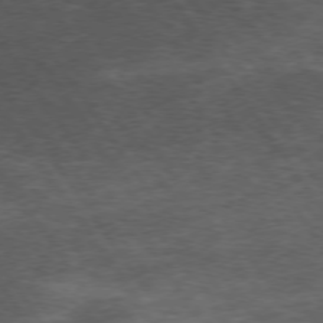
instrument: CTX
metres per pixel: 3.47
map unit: Hpe
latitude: 73.8017
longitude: -142.9325
